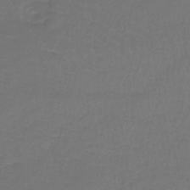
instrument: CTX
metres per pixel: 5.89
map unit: lHb
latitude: -41.9367
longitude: 72.5574
